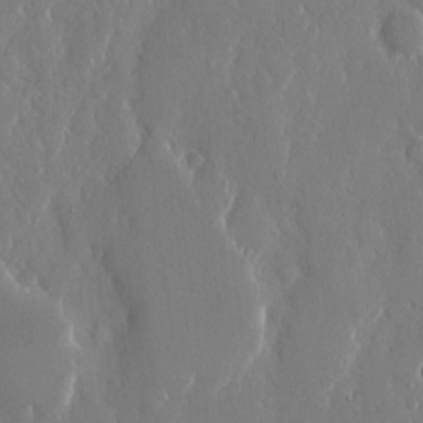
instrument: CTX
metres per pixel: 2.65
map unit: eHh
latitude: 13.4238
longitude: -71.3670
